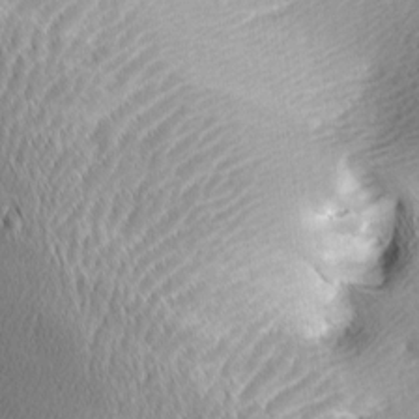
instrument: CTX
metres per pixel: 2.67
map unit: lAa
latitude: -5.1998
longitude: -121.4238
